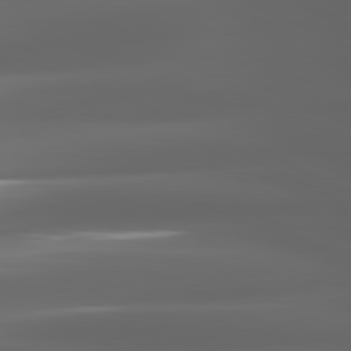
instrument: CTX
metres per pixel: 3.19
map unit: lApd
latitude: 80.9514
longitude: -140.2522
